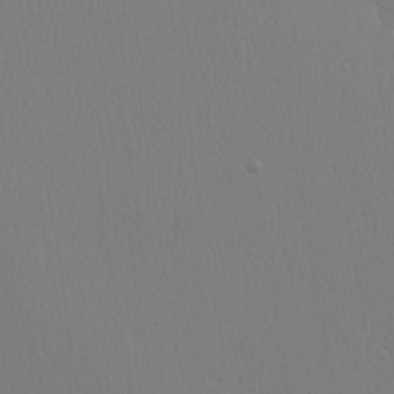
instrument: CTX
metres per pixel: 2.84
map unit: Ave
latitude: 23.5749
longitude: -135.1781
